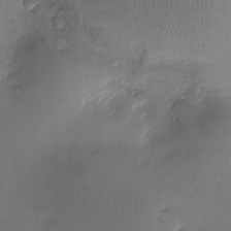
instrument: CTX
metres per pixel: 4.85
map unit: Nve
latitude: -7.2376
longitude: 175.1242
